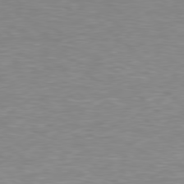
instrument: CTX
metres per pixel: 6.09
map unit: Hpe
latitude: 78.2145
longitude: -148.1767
